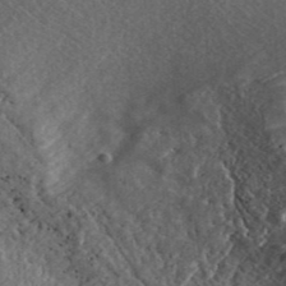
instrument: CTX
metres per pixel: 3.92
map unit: ANa
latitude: 42.6868
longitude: 26.5573
